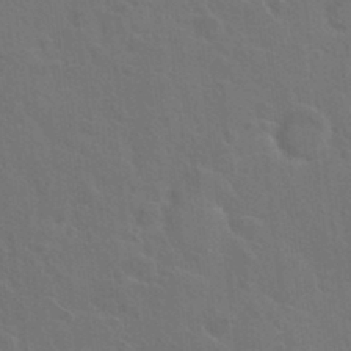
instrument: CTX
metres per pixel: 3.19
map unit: Hto
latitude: 23.7450
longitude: -47.5938
